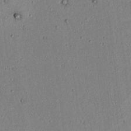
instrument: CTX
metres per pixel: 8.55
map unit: lAvf
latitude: 5.6883
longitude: 169.2942
